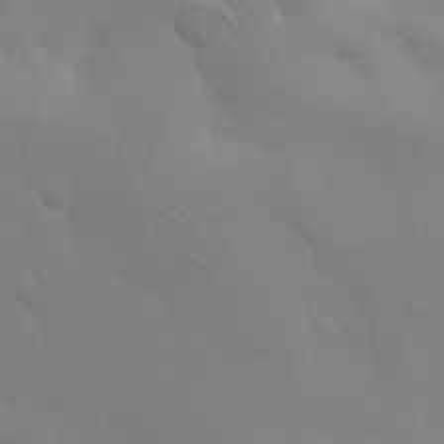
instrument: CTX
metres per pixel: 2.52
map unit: eHh
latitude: 25.4804
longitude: -66.0255
